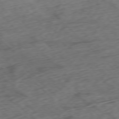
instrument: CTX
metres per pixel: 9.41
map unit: Ap
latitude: -77.2754
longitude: -79.6883
